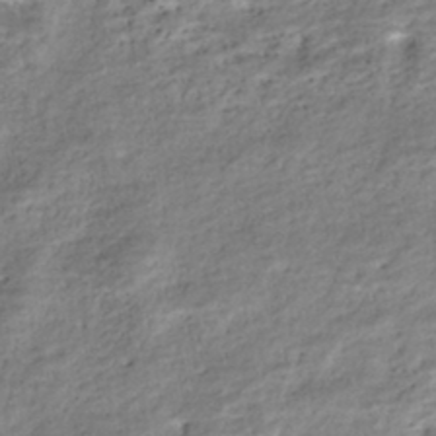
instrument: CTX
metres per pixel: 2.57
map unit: Nhe
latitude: -46.0283
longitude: 153.1431
